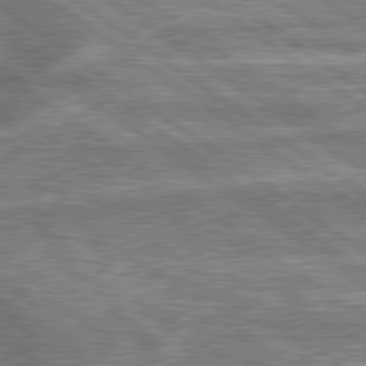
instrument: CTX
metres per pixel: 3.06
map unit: lApd
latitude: 79.7828
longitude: -170.7057
